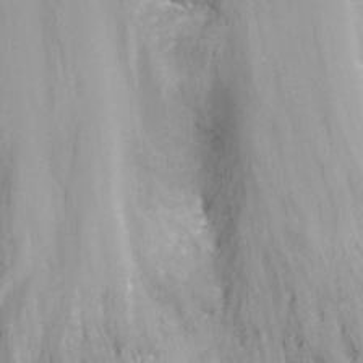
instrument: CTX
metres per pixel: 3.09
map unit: Nhu
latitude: -15.6911
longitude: -51.9717
